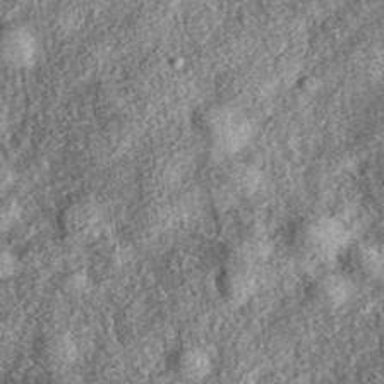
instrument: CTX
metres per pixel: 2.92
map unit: eAb
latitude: 38.1956
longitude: 109.1431
